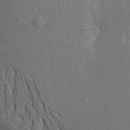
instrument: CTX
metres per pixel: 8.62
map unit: Aa
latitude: 19.1214
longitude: -149.6694
